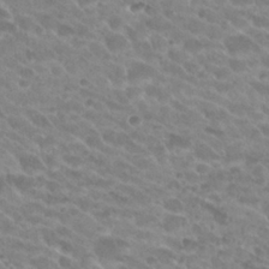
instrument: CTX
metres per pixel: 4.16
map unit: Hto
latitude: 26.6113
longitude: -35.8772
